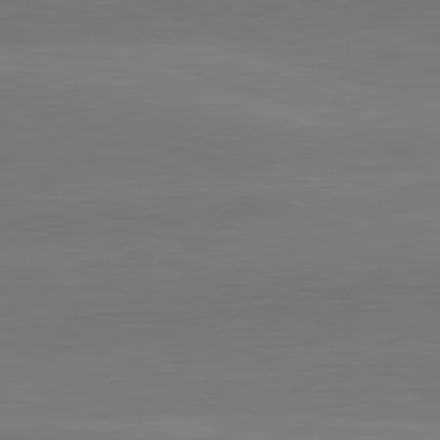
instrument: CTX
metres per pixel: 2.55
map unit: lApd
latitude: 82.1388
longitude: 138.3307
